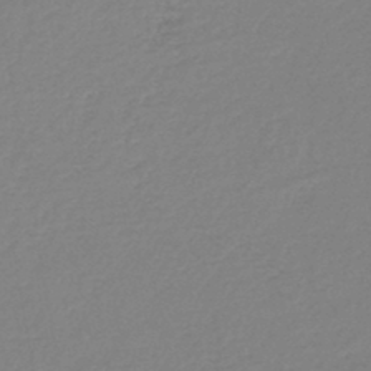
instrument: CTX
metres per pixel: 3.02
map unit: lHb
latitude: -44.7463
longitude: 60.1039
